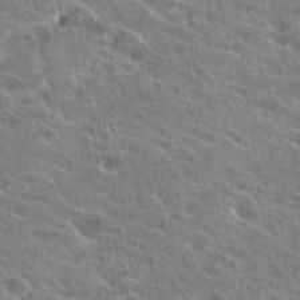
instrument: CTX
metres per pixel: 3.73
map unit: Hto
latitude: 24.4223
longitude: -39.3482
